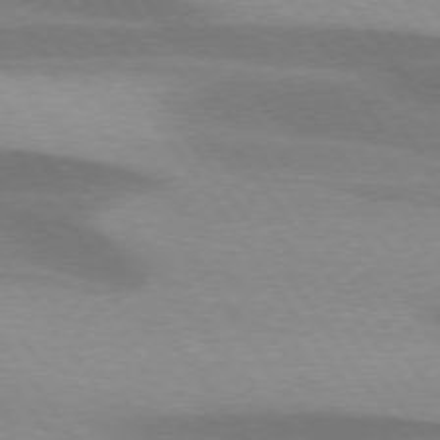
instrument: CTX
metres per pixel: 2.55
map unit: lApd
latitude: 75.3104
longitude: -67.2348
